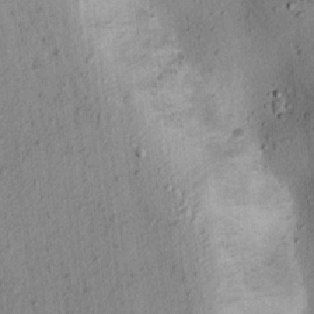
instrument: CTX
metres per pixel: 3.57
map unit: lAvf
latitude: 7.6127
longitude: 164.6519
